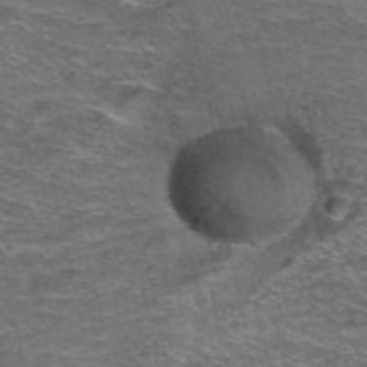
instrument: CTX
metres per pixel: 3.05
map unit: Hto
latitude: 38.5546
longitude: -41.3292
